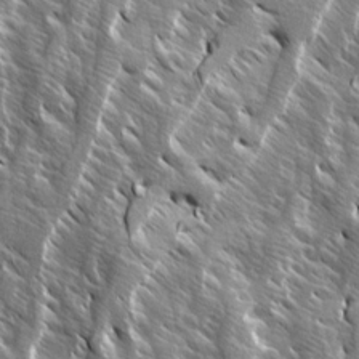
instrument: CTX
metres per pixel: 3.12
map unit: Ave
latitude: 14.8569
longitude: -133.5371
